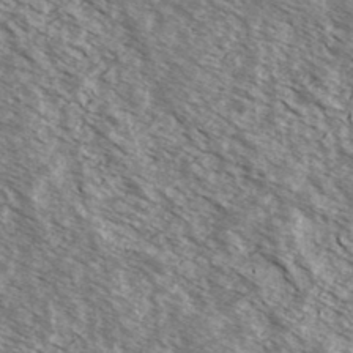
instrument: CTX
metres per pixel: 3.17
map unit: Ave
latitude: 38.1389
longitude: -109.8205
